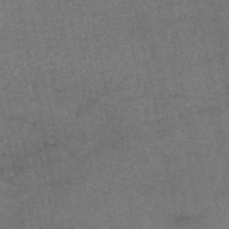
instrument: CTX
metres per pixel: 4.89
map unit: eAb
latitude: 47.4805
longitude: 104.9919
